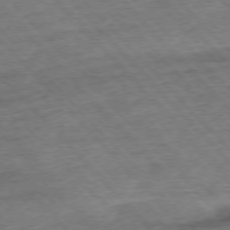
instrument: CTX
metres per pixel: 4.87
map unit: Hpe
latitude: -76.7085
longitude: -16.1389
